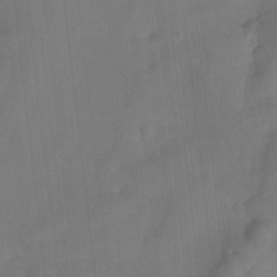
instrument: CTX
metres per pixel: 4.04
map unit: Htu
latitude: -14.0283
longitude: -46.1389
